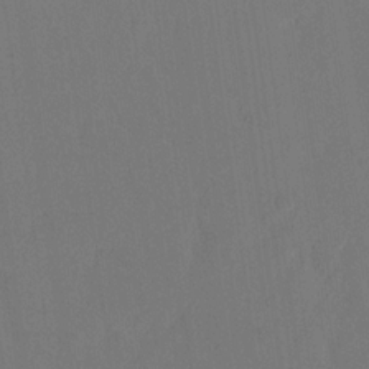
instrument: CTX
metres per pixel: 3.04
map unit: eHh
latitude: 18.5923
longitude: -67.7638
